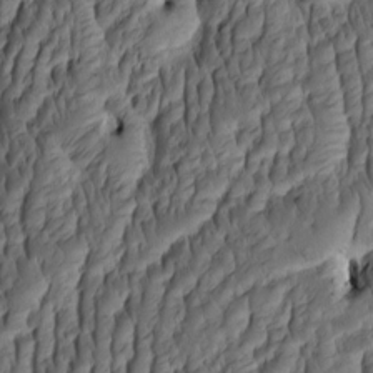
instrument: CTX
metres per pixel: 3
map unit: eHh
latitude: -1.3132
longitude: 15.5966
